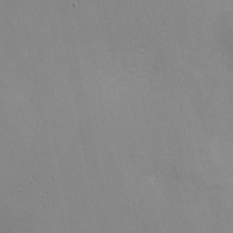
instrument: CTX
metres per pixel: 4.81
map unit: eHh
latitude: -2.5006
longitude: -81.1781
